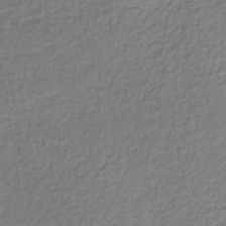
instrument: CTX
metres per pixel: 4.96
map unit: lHb
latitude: -35.4643
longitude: 63.1620
